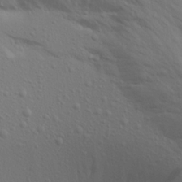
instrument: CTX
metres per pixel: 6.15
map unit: Aa
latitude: 15.8584
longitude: -145.5182
